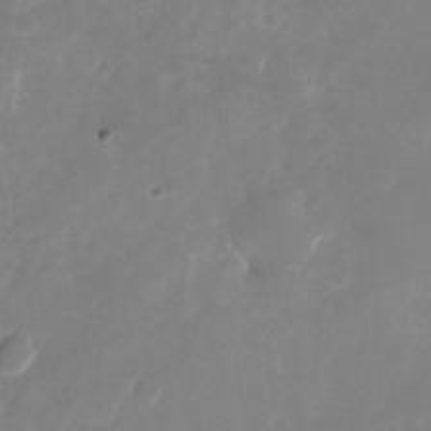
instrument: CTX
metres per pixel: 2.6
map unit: Nhu
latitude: -25.3321
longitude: -71.0269
